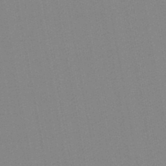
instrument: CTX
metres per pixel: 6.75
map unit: lHb
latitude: -46.3306
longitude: 73.2187
